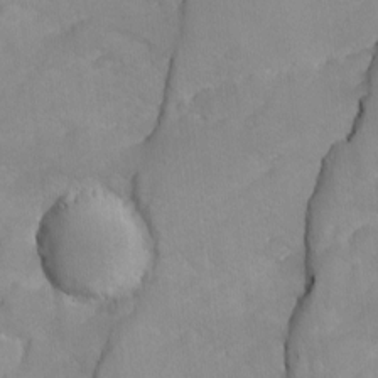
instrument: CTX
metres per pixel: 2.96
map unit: Ave
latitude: -9.5399
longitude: -117.4804
